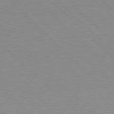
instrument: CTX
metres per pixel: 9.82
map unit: Hpe
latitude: 77.0647
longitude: -156.8757
